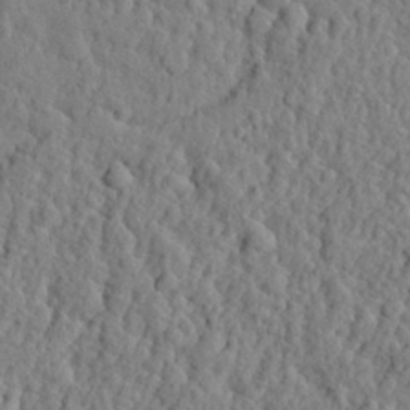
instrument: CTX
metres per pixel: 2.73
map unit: eHh
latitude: 26.9325
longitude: -77.8016
